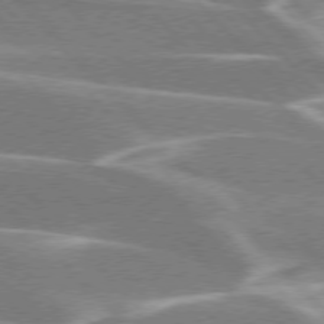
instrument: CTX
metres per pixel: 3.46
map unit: lApd
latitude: 76.3089
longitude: -64.2900
